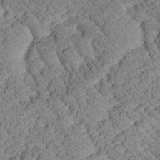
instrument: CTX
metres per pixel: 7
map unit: Htu
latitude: 0.8380
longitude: 175.5021
